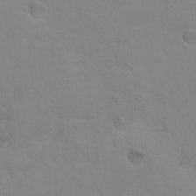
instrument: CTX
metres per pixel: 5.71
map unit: Nhu
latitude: 16.7246
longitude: -33.2726
